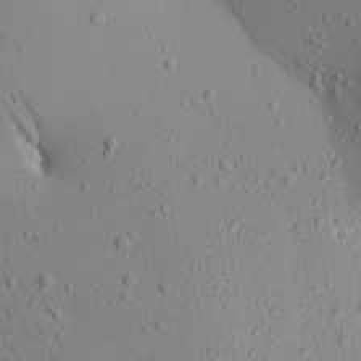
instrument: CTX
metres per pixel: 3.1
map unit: Aa
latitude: 17.1025
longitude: -147.9528
